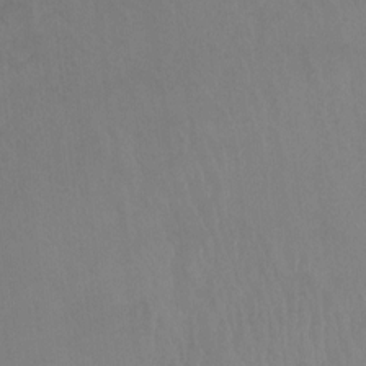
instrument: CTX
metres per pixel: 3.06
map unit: Ht
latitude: -9.4832
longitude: -39.4993
